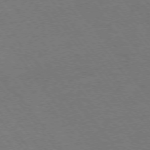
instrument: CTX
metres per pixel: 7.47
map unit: Ap
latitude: -75.6722
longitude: -64.4601
